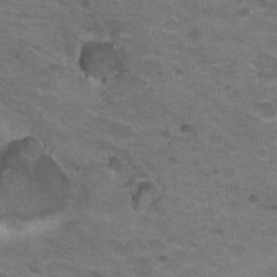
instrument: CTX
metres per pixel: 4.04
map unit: Nhu
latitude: 18.4034
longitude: -32.5735
